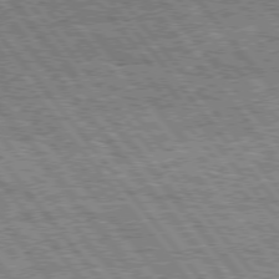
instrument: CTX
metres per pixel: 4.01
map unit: Hpe
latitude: 75.1970
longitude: -156.8569
